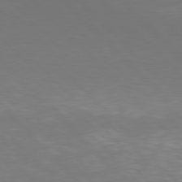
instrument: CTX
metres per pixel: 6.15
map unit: Hpe
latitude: 77.1214
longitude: -169.4616
